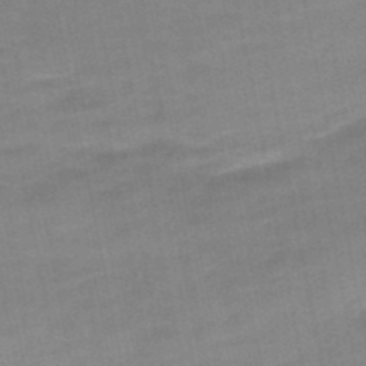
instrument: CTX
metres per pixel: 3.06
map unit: HNb
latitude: -48.7841
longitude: -47.9528
